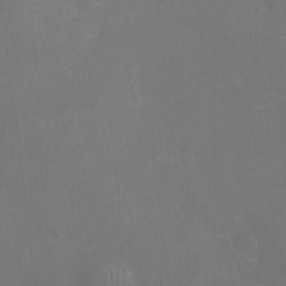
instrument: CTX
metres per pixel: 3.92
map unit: Ht
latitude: -7.9556
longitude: -20.7435
